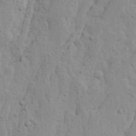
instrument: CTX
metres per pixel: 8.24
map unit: Ave
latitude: 13.7828
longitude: -132.7624
